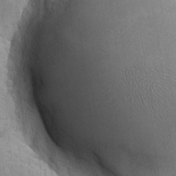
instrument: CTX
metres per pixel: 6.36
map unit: lHvf
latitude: -9.5588
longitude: -102.0822
